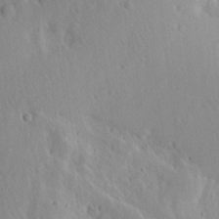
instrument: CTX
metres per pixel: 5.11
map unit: Aa
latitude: 13.2159
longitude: -142.1767
